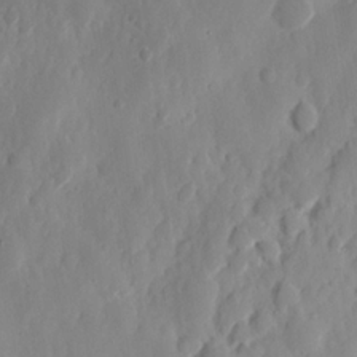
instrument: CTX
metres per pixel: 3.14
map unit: Nhu
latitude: 13.7639
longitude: -73.1781
